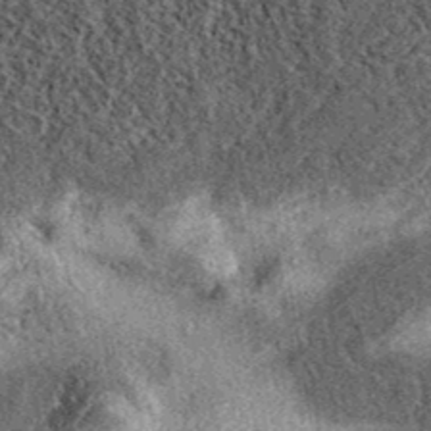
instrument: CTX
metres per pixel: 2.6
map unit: eAb
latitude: 39.6883
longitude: 106.4818
